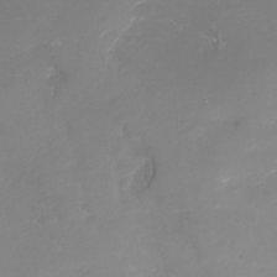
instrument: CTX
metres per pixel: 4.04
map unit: Nhu
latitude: -17.6533
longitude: -46.9514
